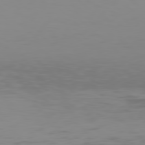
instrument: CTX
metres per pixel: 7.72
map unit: Hpe
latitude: 78.0633
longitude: -144.5168
